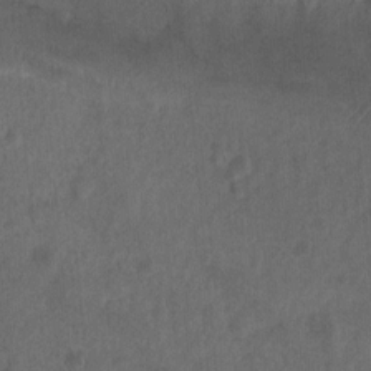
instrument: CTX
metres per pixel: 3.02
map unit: Ht
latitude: 0.7435
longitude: -34.7435
